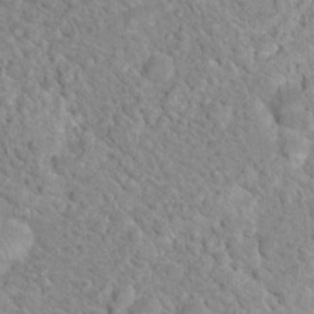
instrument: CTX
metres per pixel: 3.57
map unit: Nhu
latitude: 17.1403
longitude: -31.5371
